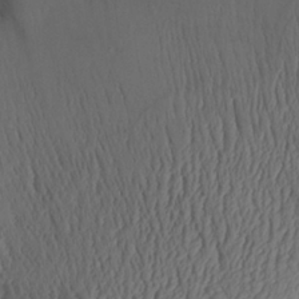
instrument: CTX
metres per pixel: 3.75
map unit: Aa
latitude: 29.2348
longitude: -134.0255
